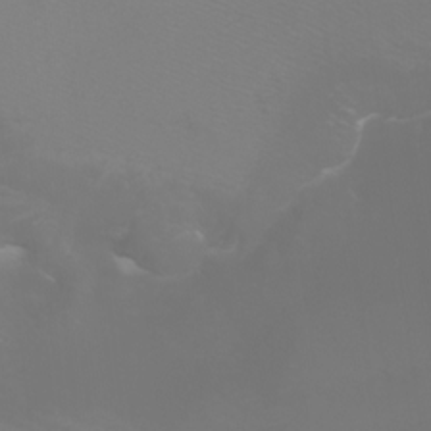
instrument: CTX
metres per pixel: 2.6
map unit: Htu
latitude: -6.4629
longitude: -71.5938
